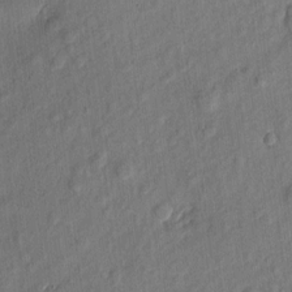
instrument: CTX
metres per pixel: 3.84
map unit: eHh
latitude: 5.5938
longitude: -73.2915
